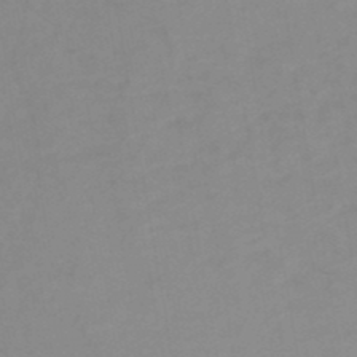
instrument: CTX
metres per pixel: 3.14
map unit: HNb
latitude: -48.9920
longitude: -44.9702
